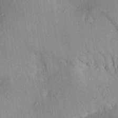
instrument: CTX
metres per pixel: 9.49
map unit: Aa
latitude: 28.9136
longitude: -144.0255
